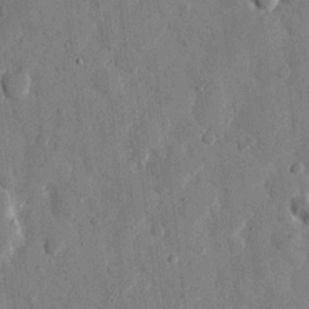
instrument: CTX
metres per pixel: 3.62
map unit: eHh
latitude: 11.4049
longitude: -67.4426
